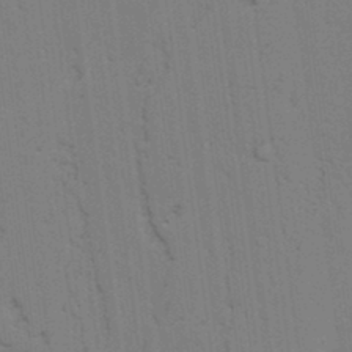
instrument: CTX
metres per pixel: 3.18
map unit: lAvf
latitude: 25.4993
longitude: -111.8206
